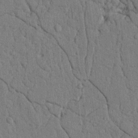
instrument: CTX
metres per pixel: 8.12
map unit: Nhu
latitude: 20.2901
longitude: -76.2522
